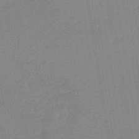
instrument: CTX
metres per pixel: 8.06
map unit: lHb
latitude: -44.0472
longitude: 64.4629
